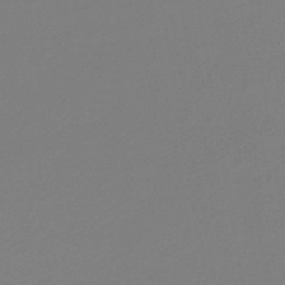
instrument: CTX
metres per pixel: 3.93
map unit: lHb
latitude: -44.6330
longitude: 60.4818
